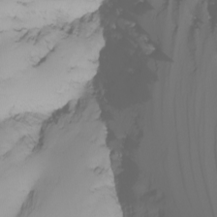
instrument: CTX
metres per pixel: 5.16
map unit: Nhu
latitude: -6.7463
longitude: -83.5371
